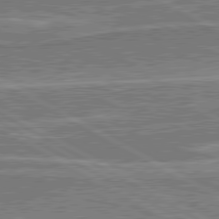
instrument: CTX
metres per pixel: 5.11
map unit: lApd
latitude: 80.5735
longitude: 144.2173
